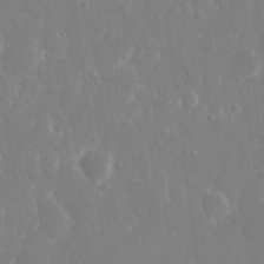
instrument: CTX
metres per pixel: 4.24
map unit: eHh
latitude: 14.2523
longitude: -71.7638
